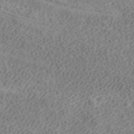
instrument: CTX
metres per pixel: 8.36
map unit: ANa
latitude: 40.1955
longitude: 34.3684
